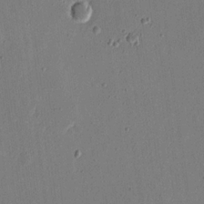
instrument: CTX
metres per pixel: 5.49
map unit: eHh
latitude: 16.6113
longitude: -70.2333
